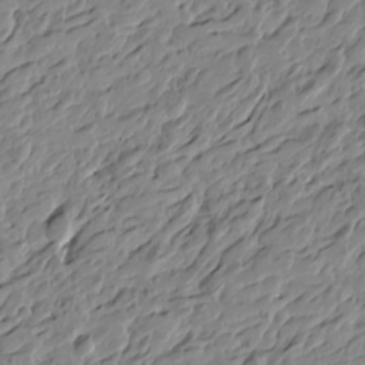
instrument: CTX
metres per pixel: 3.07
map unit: Htu
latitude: -4.6518
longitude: -178.8380
